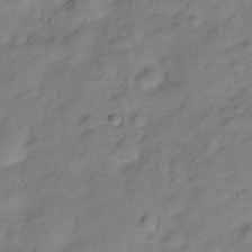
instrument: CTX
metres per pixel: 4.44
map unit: Hve
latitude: -29.0109
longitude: 94.3117
